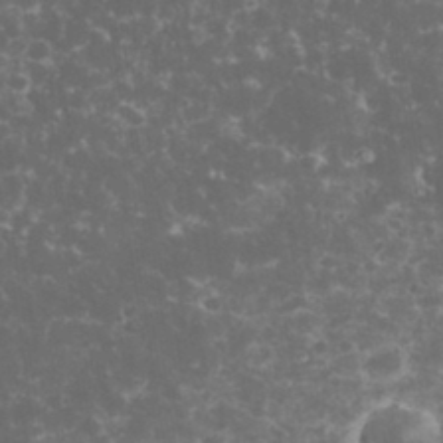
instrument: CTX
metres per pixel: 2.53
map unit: eHh
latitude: 33.2159
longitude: -61.6505
